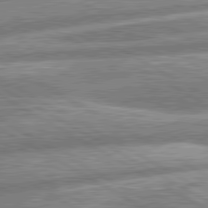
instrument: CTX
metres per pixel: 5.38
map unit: lApd
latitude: 80.8380
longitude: -165.3104
